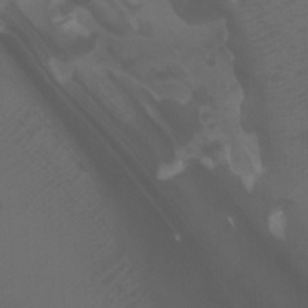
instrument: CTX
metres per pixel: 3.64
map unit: Htu
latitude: -5.3131
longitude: -75.1970
